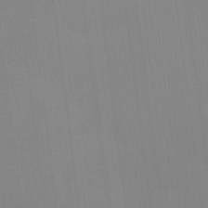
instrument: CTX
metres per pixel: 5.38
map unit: Hto
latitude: -11.3699
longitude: -38.2711
